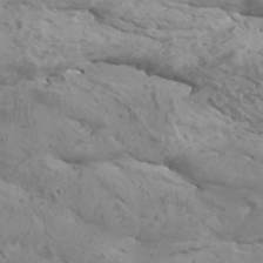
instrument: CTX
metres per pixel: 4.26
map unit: Htu
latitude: -6.1228
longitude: -75.5371
